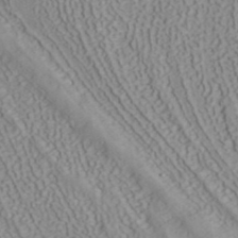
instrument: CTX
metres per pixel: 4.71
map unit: ANa
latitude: 40.5167
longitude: 34.1039
